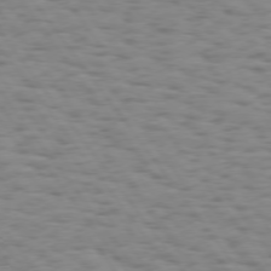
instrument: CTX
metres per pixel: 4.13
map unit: Hpe
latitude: 73.9151
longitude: -133.3104
